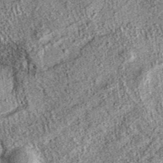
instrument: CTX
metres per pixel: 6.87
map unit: eAb
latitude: 36.6112
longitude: 109.3321
